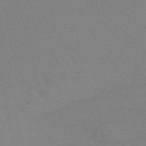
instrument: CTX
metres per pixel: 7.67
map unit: lHb
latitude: -45.4265
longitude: 67.0297
